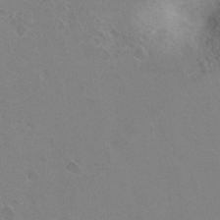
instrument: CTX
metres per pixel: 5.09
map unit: Hto
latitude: 8.8380
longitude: -34.8947
